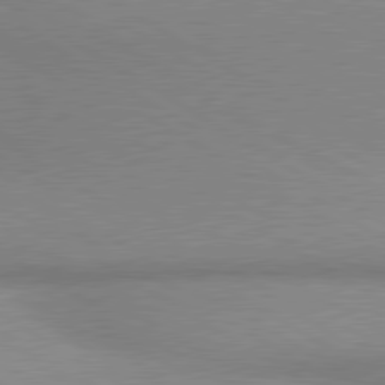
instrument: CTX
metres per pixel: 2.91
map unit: lApd
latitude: 80.1578
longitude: 166.8219
